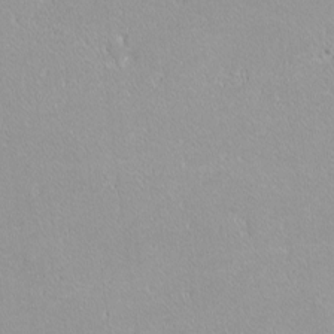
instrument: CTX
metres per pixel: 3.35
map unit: lHvf
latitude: -12.2929
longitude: -104.9136
